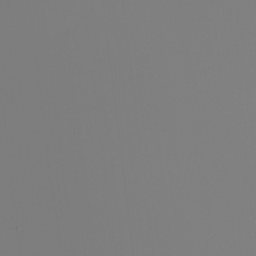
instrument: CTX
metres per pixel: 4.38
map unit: Nhu
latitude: -6.1228
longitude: -95.2726
